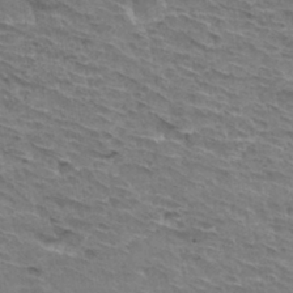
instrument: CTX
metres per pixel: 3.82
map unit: Hto
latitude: 32.9325
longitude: -44.7246
